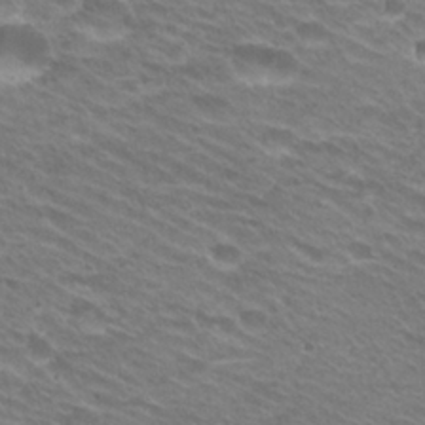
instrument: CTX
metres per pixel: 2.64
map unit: Hto
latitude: 25.1781
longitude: -30.2523
